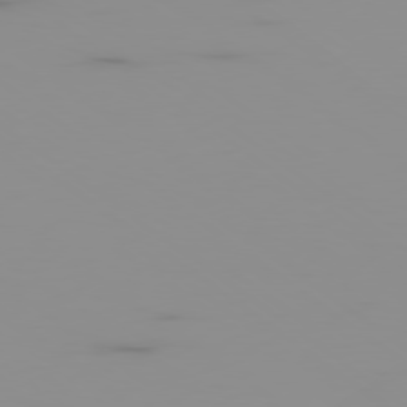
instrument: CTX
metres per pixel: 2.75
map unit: Ap
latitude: -79.5777
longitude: -70.5357
